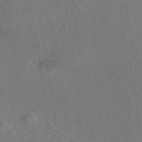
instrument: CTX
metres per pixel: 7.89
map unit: ANa
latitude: 45.3292
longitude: 30.1794
